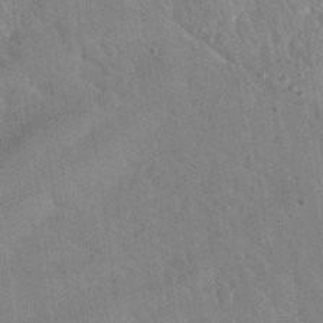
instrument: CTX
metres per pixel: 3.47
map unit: Nhu
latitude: 30.6302
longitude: -51.4615
